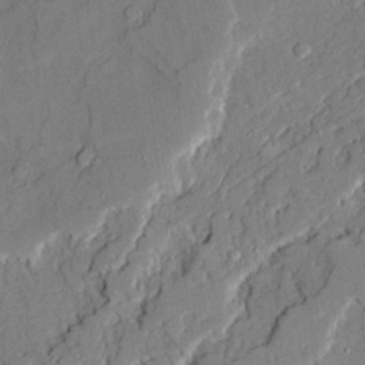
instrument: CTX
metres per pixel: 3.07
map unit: Ave
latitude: 22.0444
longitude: -129.7261
